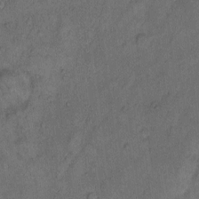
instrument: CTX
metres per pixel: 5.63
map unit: Hto
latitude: 8.1011
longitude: -59.8772
